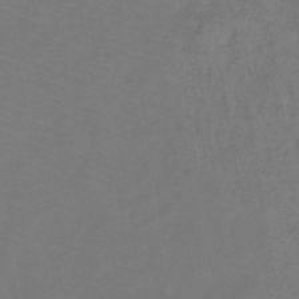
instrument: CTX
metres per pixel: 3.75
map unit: lHb
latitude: -39.3888
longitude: 72.5574
